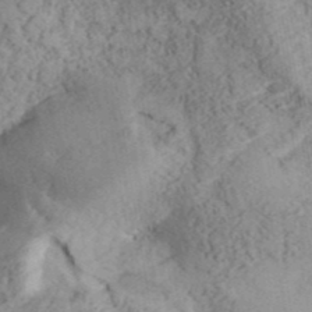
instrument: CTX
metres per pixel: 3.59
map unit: ANa
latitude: 41.3293
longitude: 51.7477
